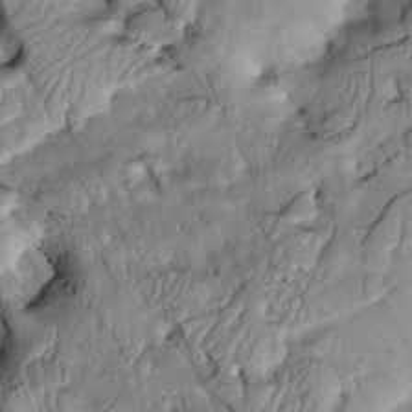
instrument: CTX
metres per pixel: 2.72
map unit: Htu
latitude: -3.0864
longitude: 149.8423
